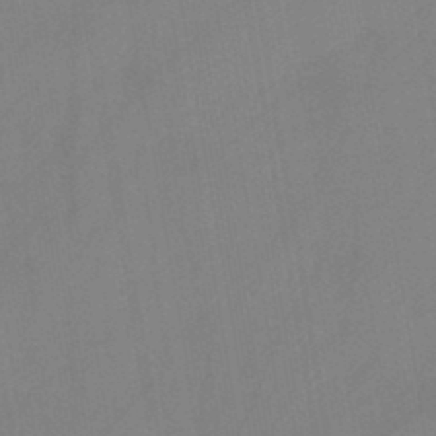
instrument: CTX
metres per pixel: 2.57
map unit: HNb
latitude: -45.8233
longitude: -39.6127
